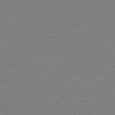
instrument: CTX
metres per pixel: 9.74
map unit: Ap
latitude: -75.1998
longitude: -81.0458
